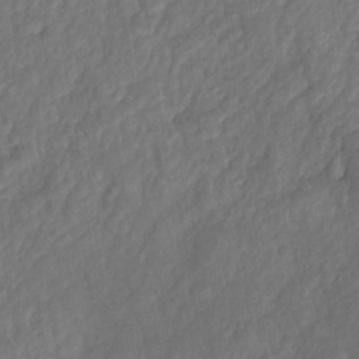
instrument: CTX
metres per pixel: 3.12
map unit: Nhu
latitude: -29.6911
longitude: -63.0837
